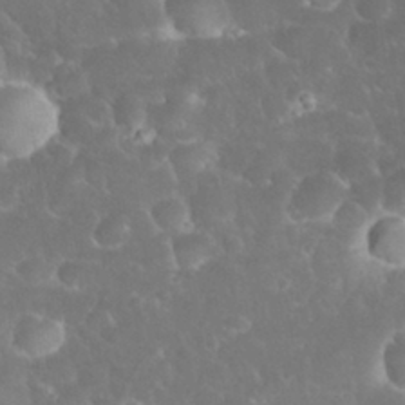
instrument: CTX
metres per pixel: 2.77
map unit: eHh
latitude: 32.6490
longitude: -63.6316
